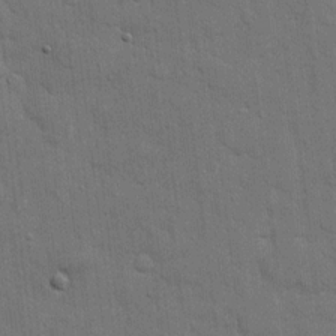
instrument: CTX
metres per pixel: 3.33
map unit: eHh
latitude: 11.8395
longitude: -67.1403
